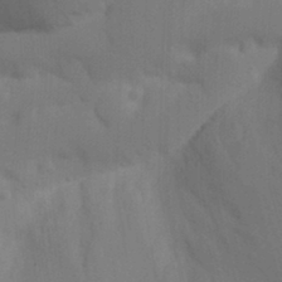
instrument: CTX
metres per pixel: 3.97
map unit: Nhu
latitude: 21.8584
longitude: -73.8773
